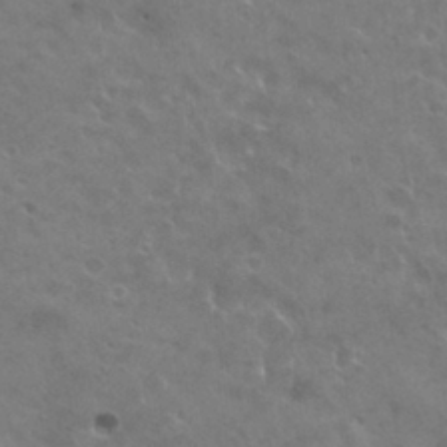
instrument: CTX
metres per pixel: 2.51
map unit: Hto
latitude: 31.0648
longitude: -41.0836
